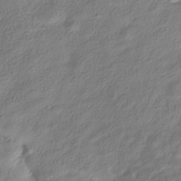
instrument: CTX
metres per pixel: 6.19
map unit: HNhu
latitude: -39.6344
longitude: 101.7666
